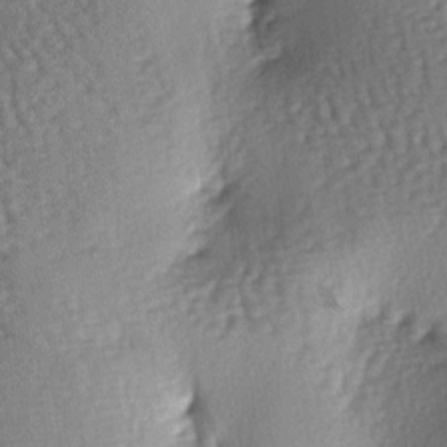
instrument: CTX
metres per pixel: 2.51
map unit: lAa
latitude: -6.5951
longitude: -126.8002
